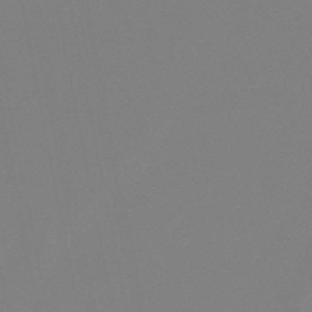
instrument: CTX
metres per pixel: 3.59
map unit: lHb
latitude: -49.0487
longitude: 69.6155
